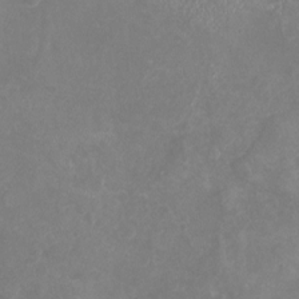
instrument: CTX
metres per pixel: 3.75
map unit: Nhu
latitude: -22.5007
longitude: -57.4615
